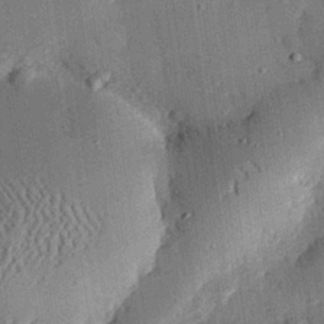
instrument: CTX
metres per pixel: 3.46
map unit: eHh
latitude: 27.9150
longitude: -81.7827
